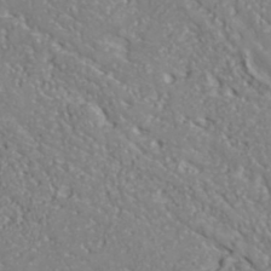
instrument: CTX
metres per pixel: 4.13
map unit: Hve
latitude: 32.6113
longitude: 148.7275
